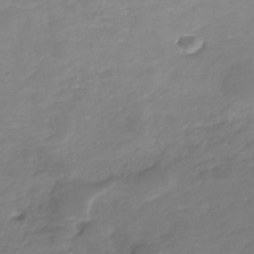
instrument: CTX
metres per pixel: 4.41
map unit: eHh
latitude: -39.4832
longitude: -28.1011
